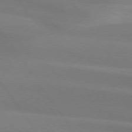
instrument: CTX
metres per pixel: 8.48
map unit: lApd
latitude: 74.3467
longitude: -63.4427
